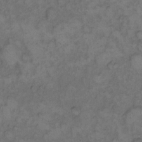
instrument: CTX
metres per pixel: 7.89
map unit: eHh
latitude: 12.5546
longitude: -63.7072
